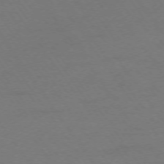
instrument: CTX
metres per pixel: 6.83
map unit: Ap
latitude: -74.6897
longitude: -73.7261
